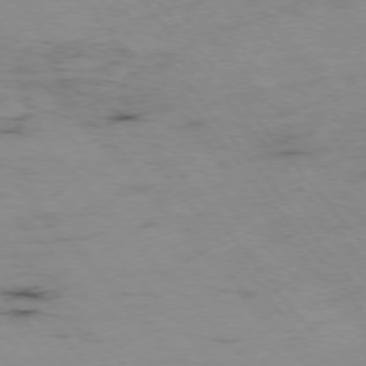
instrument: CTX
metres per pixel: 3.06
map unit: Hpe
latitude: -76.3117
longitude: -18.8758
